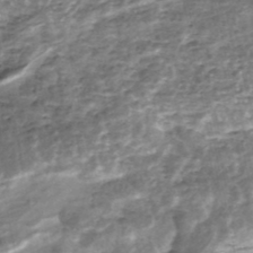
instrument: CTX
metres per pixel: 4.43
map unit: Nhe
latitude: -47.8989
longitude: -171.7638
